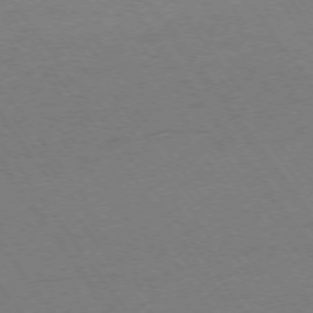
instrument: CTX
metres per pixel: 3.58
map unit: Ap
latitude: -74.6519
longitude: -70.7813
